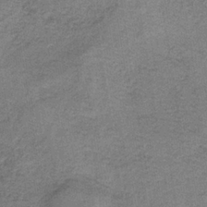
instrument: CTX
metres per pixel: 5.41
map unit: HNb
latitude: -34.7274
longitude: 54.2362
